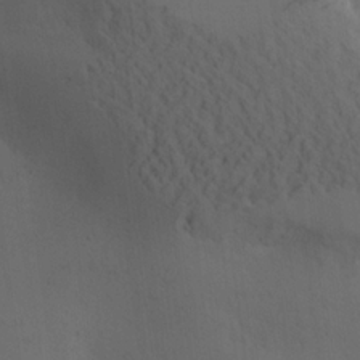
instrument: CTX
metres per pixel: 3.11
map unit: lAa
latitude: 19.8961
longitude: -138.5357
